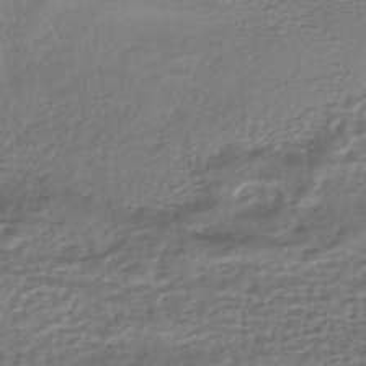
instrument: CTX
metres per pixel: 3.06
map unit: HNhu
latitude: -45.4265
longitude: 103.6344
